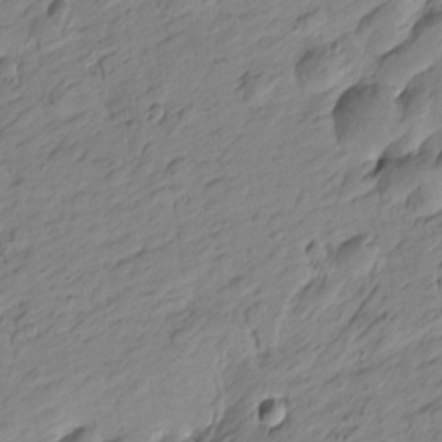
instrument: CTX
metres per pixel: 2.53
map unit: Htu
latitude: -0.9164
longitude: -175.3860
